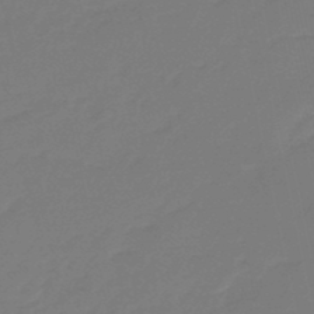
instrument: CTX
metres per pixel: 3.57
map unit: eHb
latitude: -46.5384
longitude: 81.8423
